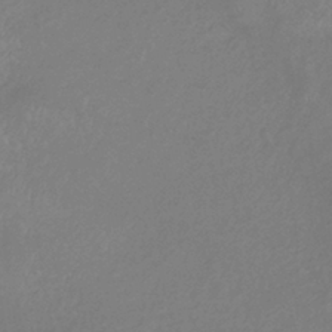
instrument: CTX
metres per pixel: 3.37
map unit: eHb
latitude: -37.1431
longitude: 74.4818
